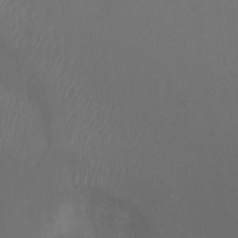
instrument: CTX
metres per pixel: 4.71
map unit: Nhu
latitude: -11.5021
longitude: -40.7435
